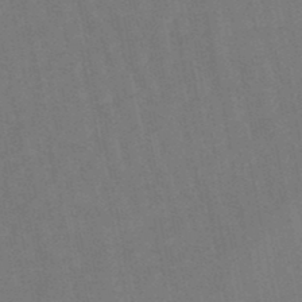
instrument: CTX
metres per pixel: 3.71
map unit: lHb
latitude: -47.2943
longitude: 78.9163
